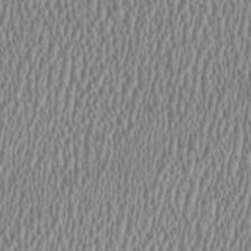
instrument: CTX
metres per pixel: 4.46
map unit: HNhu
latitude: -0.1795
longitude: 0.6141
